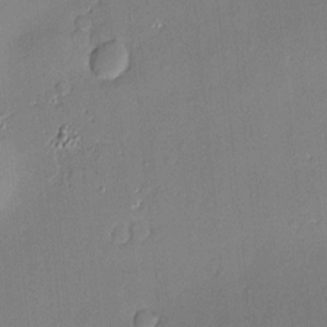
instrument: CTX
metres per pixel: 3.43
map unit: Nve
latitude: -9.0108
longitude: 175.4454
